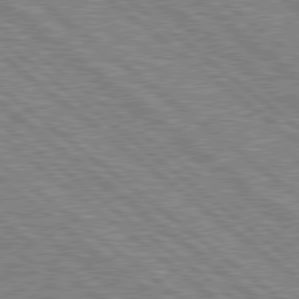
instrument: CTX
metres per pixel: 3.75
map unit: Hpe
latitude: 78.8569
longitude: -168.2334
